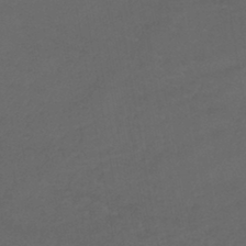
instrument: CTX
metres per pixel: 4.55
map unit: lHb
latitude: -42.8596
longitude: 76.4251
